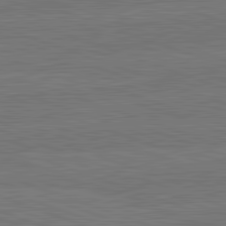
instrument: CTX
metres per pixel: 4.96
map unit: lApd
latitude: 82.7435
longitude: 174.9163
